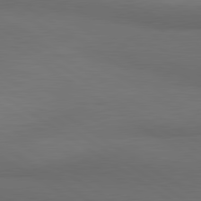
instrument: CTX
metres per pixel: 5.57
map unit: lApd
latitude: 80.8569
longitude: 161.2376
